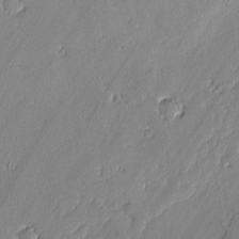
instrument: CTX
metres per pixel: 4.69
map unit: lAvf
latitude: -0.5385
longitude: -106.6490
